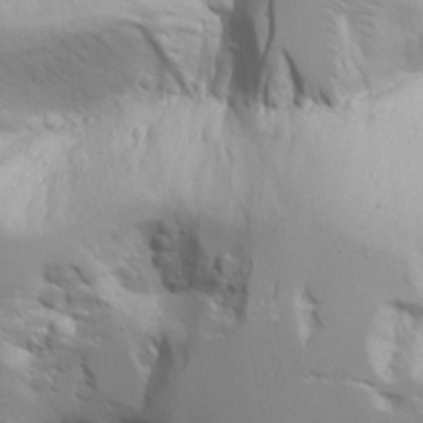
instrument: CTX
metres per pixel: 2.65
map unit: Aa
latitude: 20.6869
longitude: -124.2333
